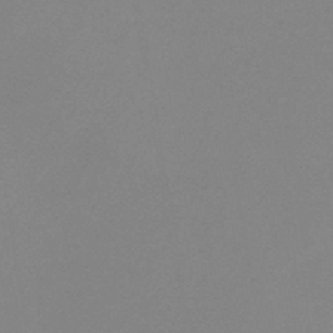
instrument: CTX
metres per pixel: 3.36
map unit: HNb
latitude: -43.9745
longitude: -40.6490
